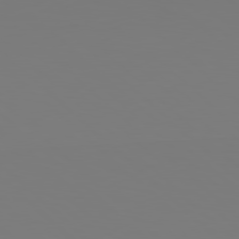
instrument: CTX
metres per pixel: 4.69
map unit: Hpe
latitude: 78.9325
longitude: -167.4615
